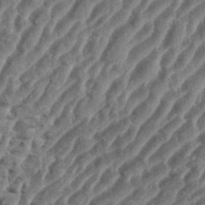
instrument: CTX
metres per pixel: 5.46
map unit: eHh
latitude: 35.9717
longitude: -135.4615
